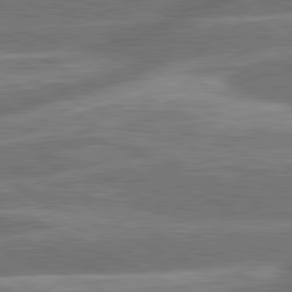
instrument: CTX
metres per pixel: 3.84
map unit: lApd
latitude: 81.0836
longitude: -167.8394
